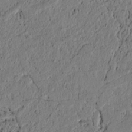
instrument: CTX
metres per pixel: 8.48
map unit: lAvf
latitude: 4.6679
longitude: 165.0298
